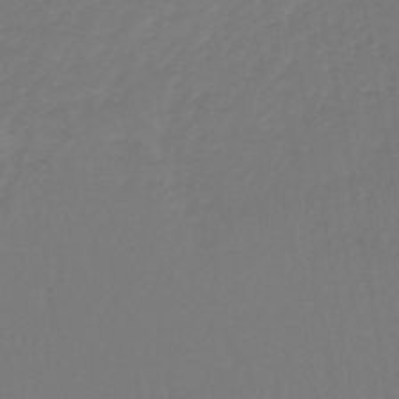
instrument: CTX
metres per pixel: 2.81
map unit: lHb
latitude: -45.7667
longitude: 66.2173
